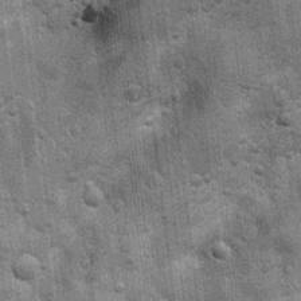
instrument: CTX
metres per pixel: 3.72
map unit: Nhu
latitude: 6.1200
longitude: -23.5938
